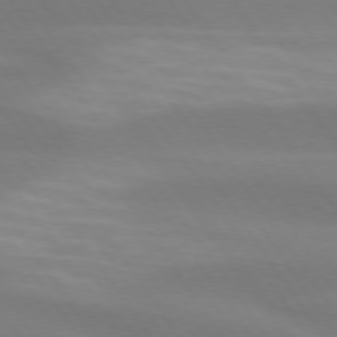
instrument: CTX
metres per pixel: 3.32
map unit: lApd
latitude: 74.1011
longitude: -49.2159
